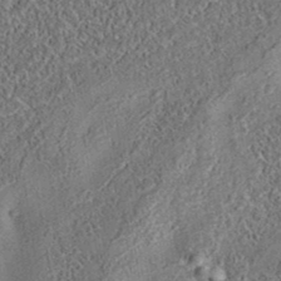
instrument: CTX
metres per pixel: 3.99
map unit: eAb
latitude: 35.5749
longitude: 110.8785
